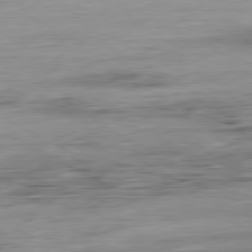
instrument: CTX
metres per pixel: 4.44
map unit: Ap
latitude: -80.9353
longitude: -95.9528
